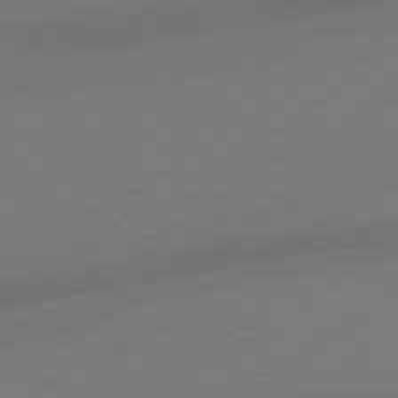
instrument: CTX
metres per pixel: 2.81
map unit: Hpe
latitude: 78.6680
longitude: -127.7072
